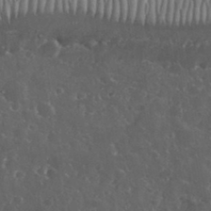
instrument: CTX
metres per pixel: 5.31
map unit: eHh
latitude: 33.7072
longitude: -62.3468
